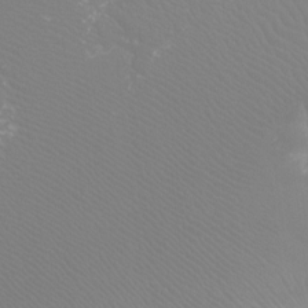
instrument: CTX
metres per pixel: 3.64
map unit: Ht
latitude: -4.4818
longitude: -18.9702
